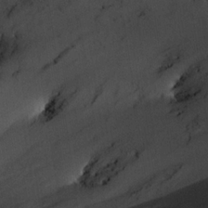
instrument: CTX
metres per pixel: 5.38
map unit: Ave
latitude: 23.0458
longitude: -132.7246
